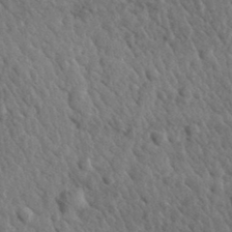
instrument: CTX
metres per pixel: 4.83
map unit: lHvf
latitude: 35.8772
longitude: -87.4237
